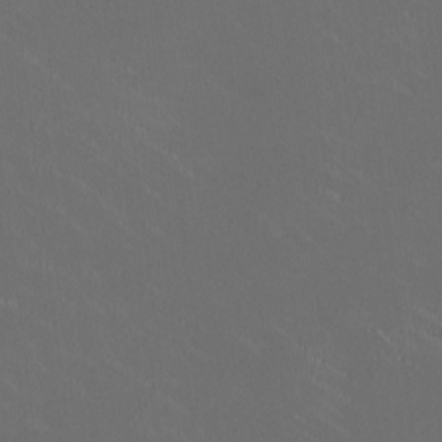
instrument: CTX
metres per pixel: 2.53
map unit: HNhu
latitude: 0.9891
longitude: -2.4979
